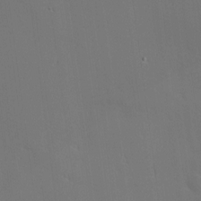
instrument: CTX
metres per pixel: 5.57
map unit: Nhu
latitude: 0.1200
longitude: -76.8191
